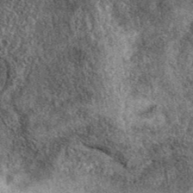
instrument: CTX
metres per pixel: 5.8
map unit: eAb
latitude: 38.7813
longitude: 108.3684
